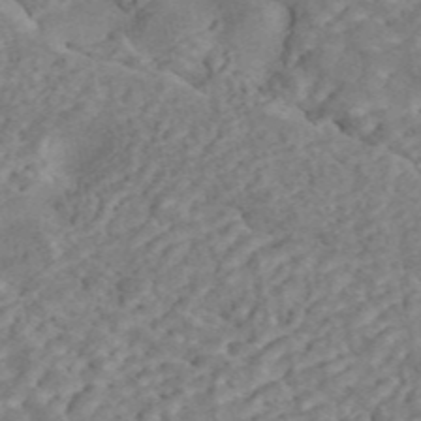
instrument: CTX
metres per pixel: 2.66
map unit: ANa
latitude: 45.1592
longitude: 24.9164
